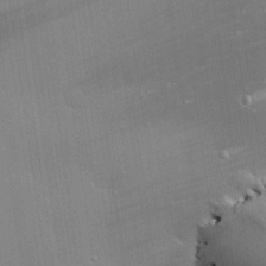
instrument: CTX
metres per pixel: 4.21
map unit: eHh
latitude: 24.6301
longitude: -90.4790
